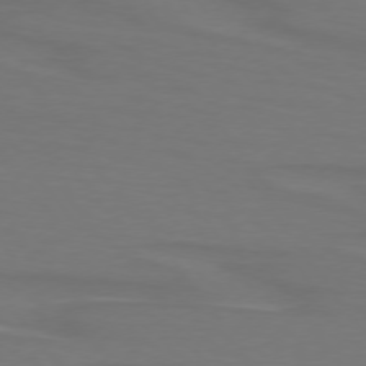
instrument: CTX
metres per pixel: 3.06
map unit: lApd
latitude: 74.5546
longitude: -79.8395
